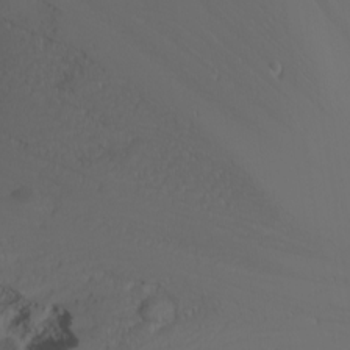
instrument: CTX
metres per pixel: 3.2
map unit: Nhu
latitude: -6.8786
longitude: -82.6679
